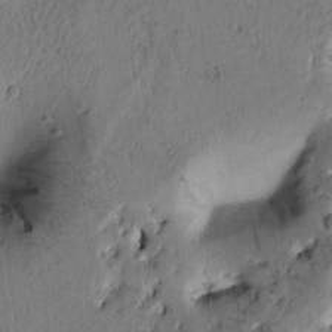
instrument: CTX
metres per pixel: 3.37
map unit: Htu
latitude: -1.6344
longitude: 170.2551
